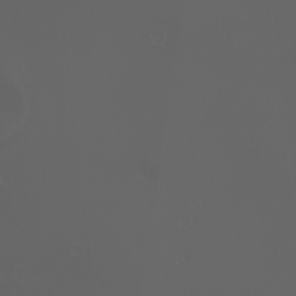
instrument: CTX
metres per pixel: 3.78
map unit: eHh
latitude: -2.7085
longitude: 19.8611
